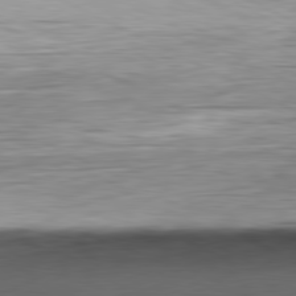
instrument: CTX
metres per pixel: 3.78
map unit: Ap
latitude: -81.5399
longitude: -67.4237
